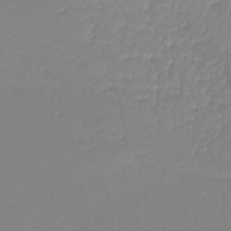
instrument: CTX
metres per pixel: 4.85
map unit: lHb
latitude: -40.5385
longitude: 67.4454
